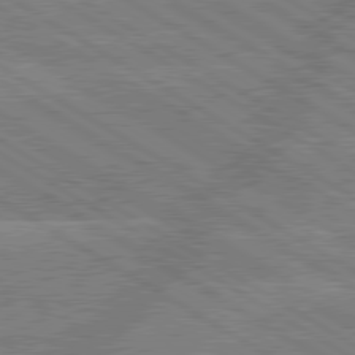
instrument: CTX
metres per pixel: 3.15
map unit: lApd
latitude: 79.6694
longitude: -133.8583
